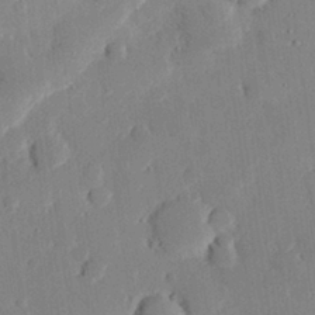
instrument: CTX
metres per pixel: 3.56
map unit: eHh
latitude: 28.5546
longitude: -81.1025
